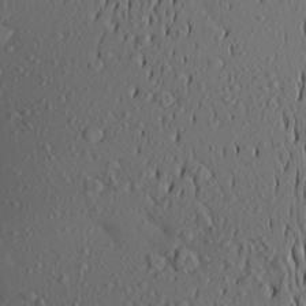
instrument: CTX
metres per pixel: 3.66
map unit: Aa
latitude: 23.1970
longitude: -146.8380
